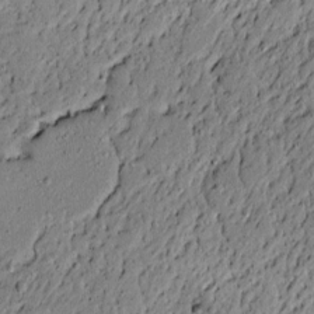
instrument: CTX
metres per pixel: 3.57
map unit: lAvf
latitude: 5.1025
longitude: 167.3321
